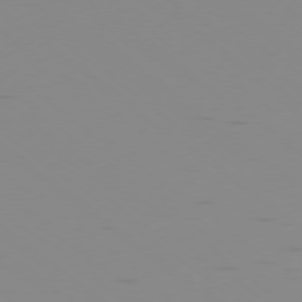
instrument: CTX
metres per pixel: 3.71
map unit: Ap
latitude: -78.1416
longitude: -65.9528
